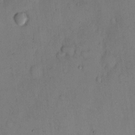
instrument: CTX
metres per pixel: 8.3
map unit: eHh
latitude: 12.7058
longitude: -61.8583
